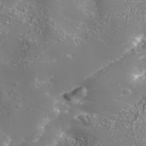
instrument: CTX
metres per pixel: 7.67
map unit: Nhe
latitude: -36.2550
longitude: -91.0458
